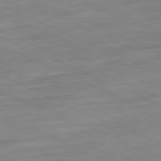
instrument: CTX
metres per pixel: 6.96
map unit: Ap
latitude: -81.5777
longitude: -69.0648
